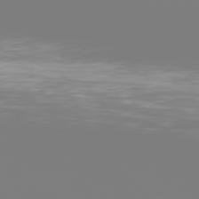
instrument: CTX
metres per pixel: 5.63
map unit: Hpe
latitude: 75.7828
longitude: -142.6302
